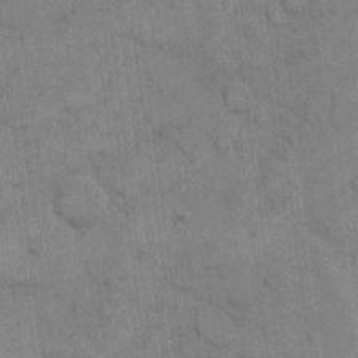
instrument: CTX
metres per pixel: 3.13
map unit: eHh
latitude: 12.0444
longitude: -65.5560
